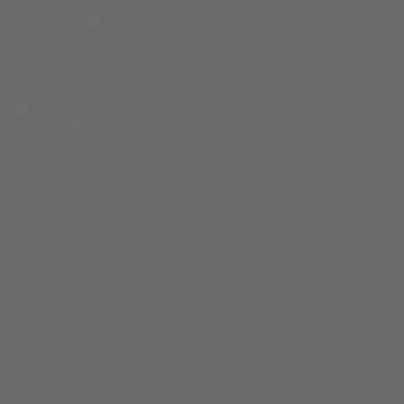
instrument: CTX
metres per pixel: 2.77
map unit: Ap
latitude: -79.8233
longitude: -73.7261
